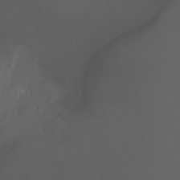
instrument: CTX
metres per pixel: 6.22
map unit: Ht
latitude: -7.9178
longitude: -31.6694
